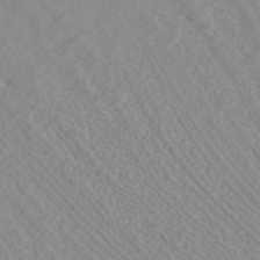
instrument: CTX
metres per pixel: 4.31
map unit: ANa
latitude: 37.8395
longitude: 23.5210
